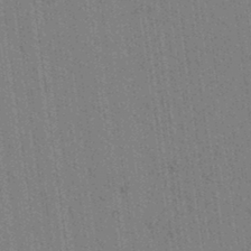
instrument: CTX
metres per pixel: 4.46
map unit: lAvf
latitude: 7.2348
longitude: 164.3118
